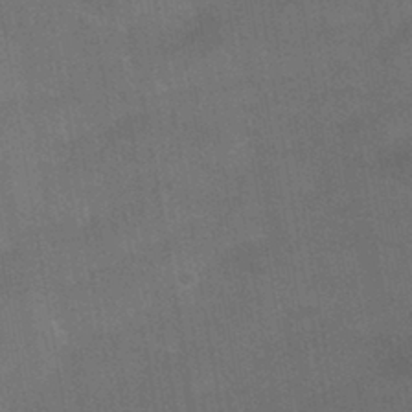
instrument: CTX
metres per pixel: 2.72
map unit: HNhu
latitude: -42.5951
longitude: 91.5588
